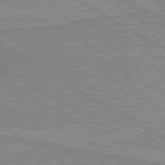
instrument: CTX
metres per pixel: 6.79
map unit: lApd
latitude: 80.0444
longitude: 168.6329
